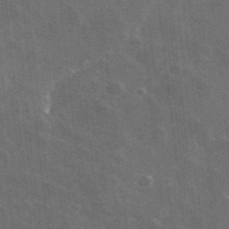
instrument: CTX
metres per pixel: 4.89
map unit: lHvf
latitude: 35.6316
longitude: -90.8569
